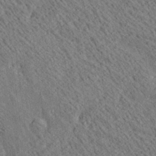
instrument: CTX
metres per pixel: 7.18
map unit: Ave
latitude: 20.5546
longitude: -139.7450
